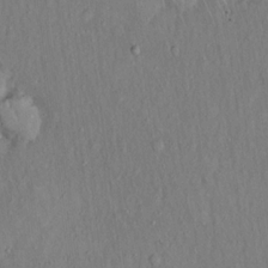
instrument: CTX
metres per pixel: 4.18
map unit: Hto
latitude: 15.7072
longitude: -60.4979
